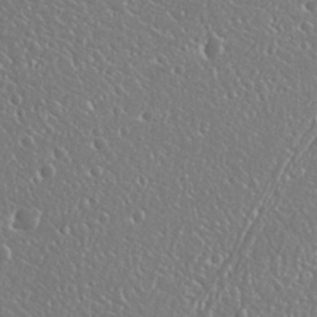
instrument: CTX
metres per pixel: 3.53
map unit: Nhu
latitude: 25.5938
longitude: -58.1956
